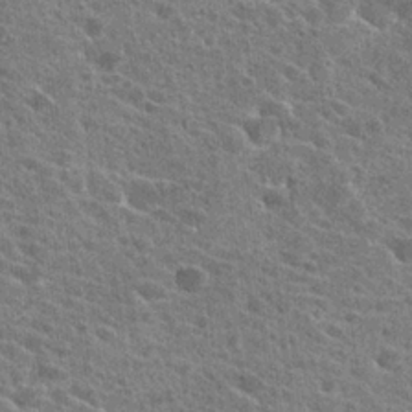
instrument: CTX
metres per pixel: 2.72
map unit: Hto
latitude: 24.2144
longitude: -39.7261
